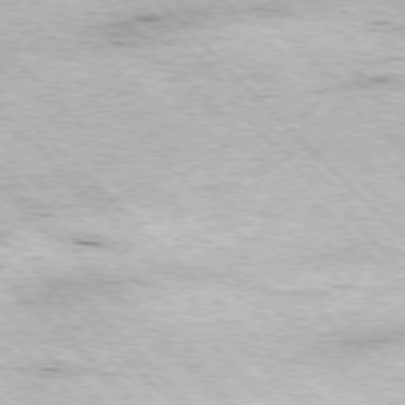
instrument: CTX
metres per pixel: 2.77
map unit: Hpe
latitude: -77.2943
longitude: 13.6155
